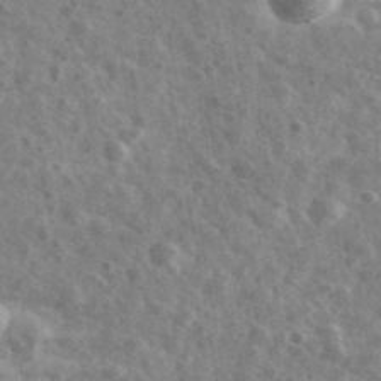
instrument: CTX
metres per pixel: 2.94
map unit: Ave
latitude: 39.7638
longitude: -106.2145
